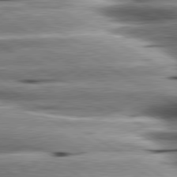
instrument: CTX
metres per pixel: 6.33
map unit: lApd
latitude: 80.4601
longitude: -142.6491
